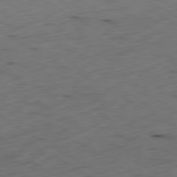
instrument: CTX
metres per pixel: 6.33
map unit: Ap
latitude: -80.3307
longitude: -71.3104
